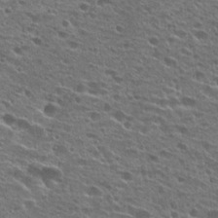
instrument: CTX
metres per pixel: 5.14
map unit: Hto
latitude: 25.2348
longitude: -45.7638
